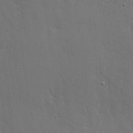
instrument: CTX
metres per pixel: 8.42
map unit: lHvf
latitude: 18.5545
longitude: -117.1214
